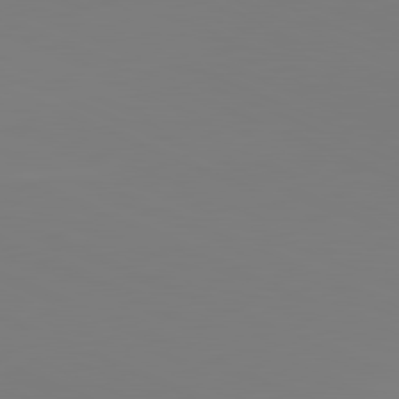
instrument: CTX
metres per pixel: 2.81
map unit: lApd
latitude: 81.8772
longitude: 147.6155
